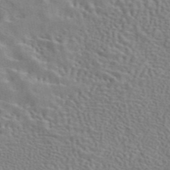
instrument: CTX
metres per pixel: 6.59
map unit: eAb
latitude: 43.2537
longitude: 113.1998
